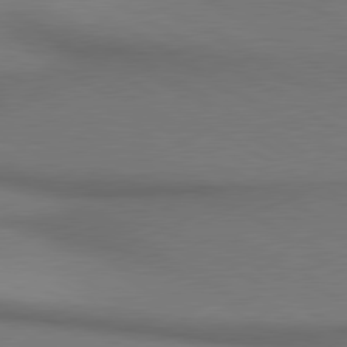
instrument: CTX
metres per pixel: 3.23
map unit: lApd
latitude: 80.4790
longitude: 156.1039
